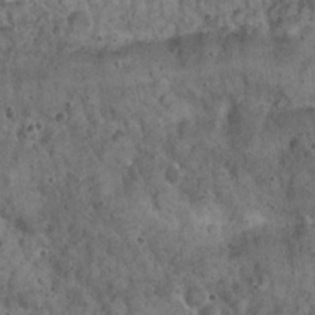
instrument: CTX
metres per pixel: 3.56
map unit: Nhu
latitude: 22.6301
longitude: -67.0269
